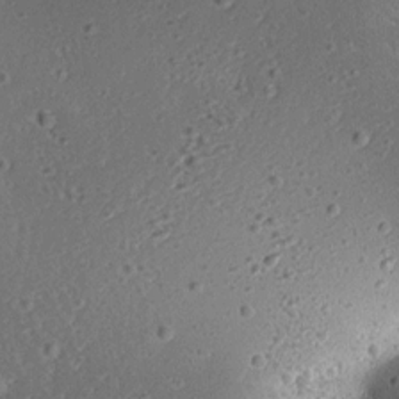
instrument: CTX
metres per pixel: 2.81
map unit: Aa
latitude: 12.4034
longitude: -142.7246
